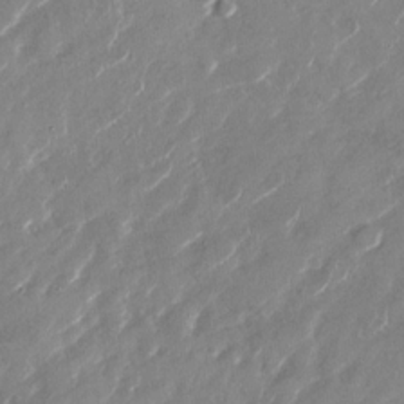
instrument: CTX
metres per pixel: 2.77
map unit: Nhu
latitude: -28.5763
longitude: -73.1781
